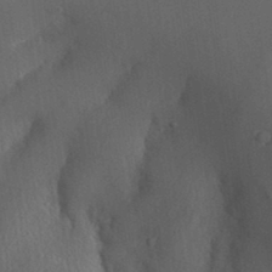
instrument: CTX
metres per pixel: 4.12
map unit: Aa
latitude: 32.8380
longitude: -141.7260
